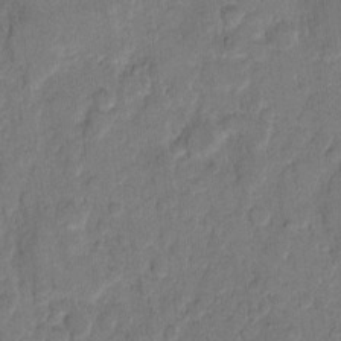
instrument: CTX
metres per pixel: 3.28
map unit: eHh
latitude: 10.0822
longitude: -64.5168
